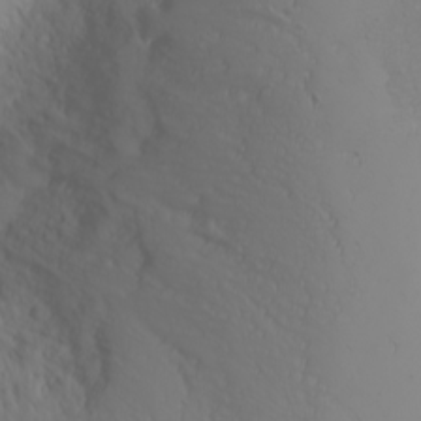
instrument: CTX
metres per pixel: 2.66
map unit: Nhu
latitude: -4.2172
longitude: -84.8569
